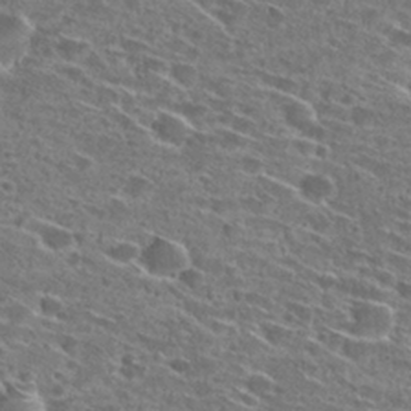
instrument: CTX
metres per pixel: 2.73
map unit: Hto
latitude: 27.4804
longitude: -46.1956
